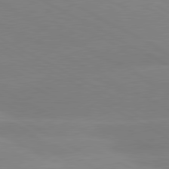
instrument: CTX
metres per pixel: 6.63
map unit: lApd
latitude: 80.5168
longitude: -153.9150
